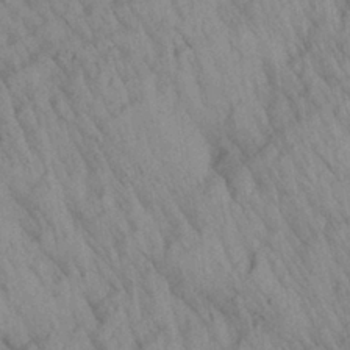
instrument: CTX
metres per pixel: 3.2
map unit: Aa
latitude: 27.3671
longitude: -141.9717
